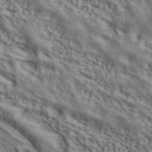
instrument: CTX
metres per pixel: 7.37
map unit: ANa
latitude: 42.5168
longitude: 49.5777
